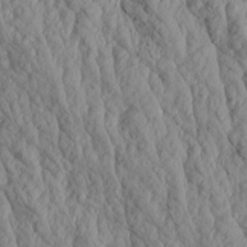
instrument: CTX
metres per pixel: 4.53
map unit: Aa
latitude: 17.9717
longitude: -146.3468
